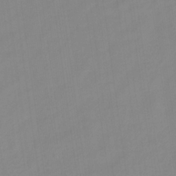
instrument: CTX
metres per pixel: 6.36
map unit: HNb
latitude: -31.5588
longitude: 59.9178
